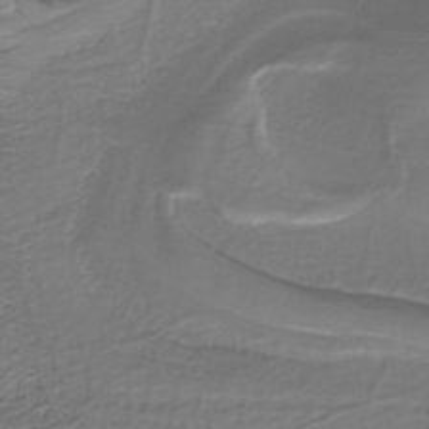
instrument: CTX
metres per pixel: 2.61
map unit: lHb
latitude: -39.3888
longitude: 53.3131
